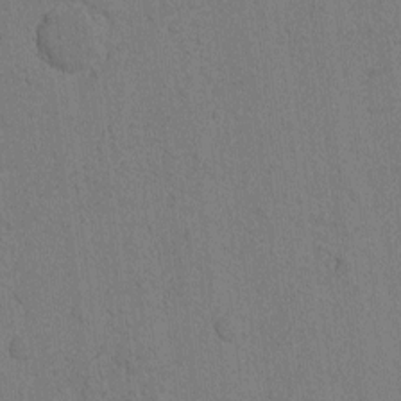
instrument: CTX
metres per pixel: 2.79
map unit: Nhu
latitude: -4.7652
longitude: -149.6127
